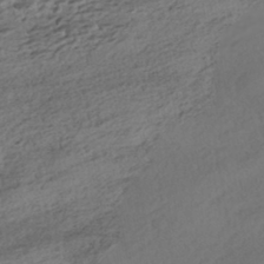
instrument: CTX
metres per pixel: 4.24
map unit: HNhu
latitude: -42.4817
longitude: 104.5951
